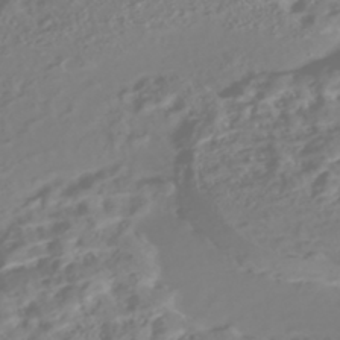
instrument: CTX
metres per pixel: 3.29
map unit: Nhe
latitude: -46.6707
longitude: 151.9556
